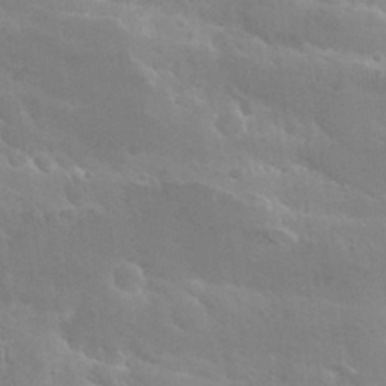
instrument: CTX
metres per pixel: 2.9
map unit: Hto
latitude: 28.4601
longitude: -40.7624
